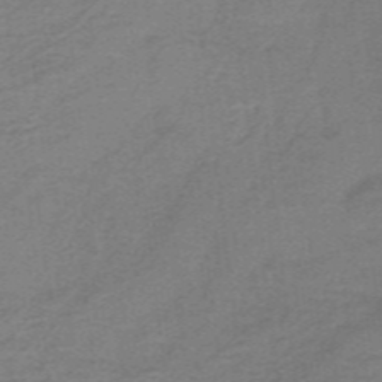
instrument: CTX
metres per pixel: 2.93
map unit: lHb
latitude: -40.6329
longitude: 54.2740
